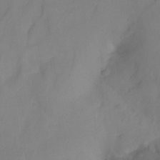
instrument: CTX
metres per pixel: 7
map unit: Nhu
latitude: -17.1809
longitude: -47.6127
